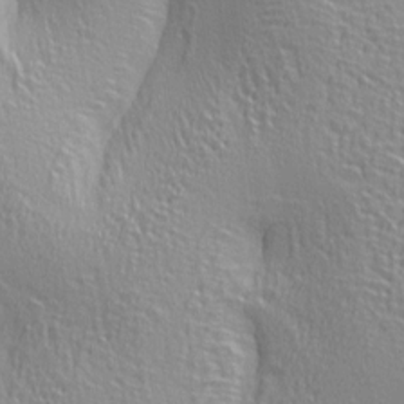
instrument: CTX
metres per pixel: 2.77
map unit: lAa
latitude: 4.1200
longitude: -112.9703
